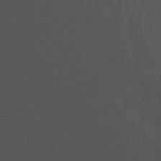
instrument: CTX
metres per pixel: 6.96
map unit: Nhu
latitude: -14.8219
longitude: -54.3656
